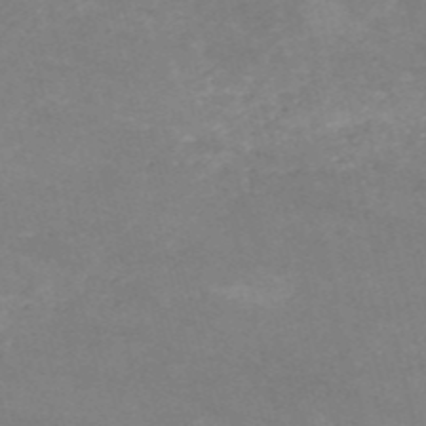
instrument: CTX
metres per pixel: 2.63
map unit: HNb
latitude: -53.6910
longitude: -36.3656
